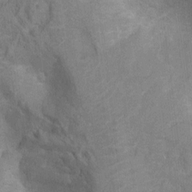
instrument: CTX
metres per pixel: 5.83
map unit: Nhu
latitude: -14.4818
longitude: -25.1403
